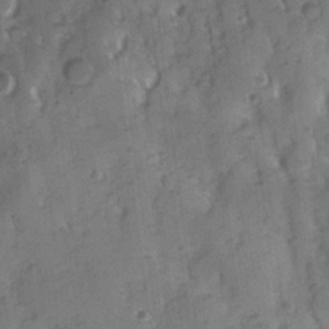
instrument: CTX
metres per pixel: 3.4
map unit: Hve
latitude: 24.4412
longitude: 146.8975
